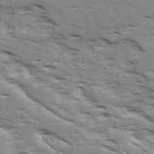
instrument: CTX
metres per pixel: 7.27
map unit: Ave
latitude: 16.0444
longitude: -129.6316
